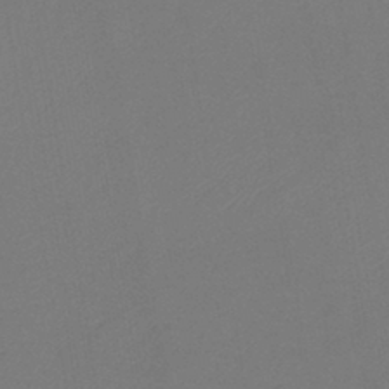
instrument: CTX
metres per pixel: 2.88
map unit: lHb
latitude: -42.6329
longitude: 76.3495
